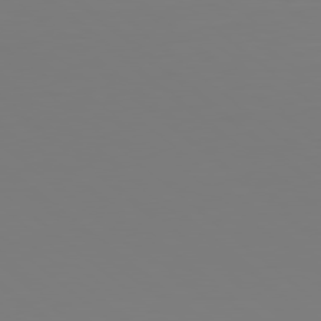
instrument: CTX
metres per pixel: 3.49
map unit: Hpe
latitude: 78.6869
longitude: -174.2145
